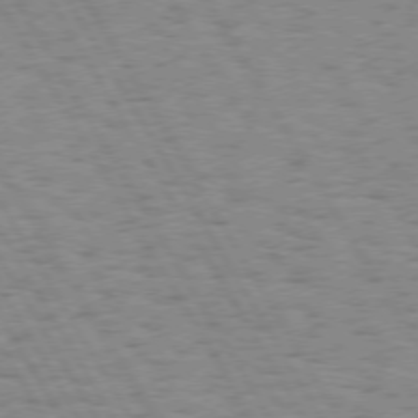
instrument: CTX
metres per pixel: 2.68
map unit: Hpe
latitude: 73.9528
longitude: -135.5560
